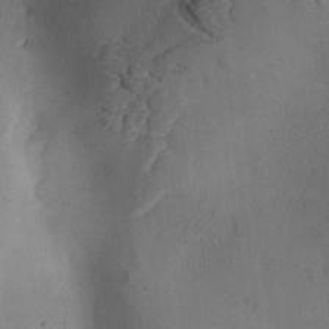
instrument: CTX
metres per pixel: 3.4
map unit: Ave
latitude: -9.8233
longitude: -122.1011
